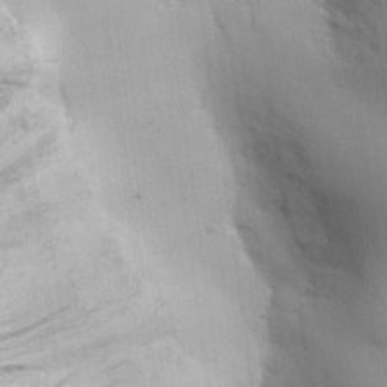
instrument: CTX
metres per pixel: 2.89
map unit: eHh
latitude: 26.3656
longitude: -68.1956
